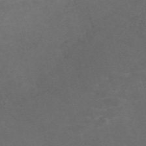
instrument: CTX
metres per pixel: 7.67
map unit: Nve
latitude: -58.2739
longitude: 59.3509
